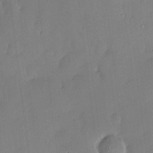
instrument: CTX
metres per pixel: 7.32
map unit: HNhu
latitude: 5.1403
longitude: 10.9731
